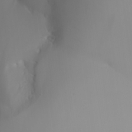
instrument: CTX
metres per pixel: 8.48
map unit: Aa
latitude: 24.2900
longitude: -127.2537
